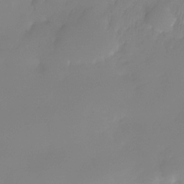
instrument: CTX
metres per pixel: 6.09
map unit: Nhe
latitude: -36.9730
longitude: -113.4615
